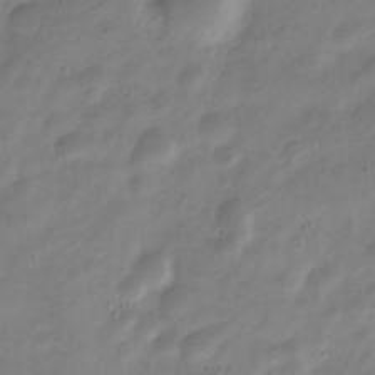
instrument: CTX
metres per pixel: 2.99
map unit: Nve
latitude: -23.3132
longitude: 105.9367
